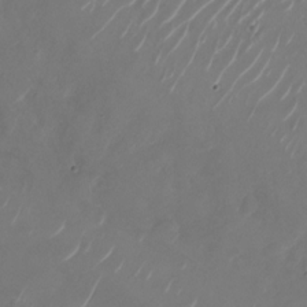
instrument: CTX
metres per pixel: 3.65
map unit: Nhu
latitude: -28.8219
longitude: -71.1025
